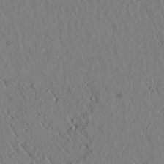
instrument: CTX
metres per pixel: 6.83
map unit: lAvf
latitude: 6.2334
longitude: 159.8044
